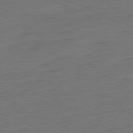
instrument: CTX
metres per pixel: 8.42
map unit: Ap
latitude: -81.8234
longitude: -76.6112
